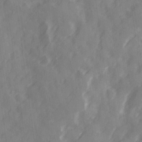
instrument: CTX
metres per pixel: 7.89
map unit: Ave
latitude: 19.8394
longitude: -131.8962
